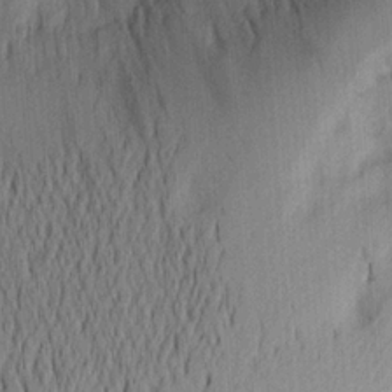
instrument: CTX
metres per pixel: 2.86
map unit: Aa
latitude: 21.4238
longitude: -144.0633
